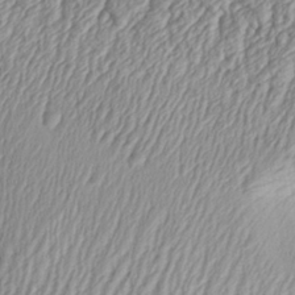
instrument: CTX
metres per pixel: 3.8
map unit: Aa
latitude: 30.5357
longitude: -134.3845
